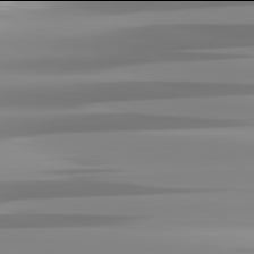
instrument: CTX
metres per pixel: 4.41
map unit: lApd
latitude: 81.9906
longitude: -139.0458
